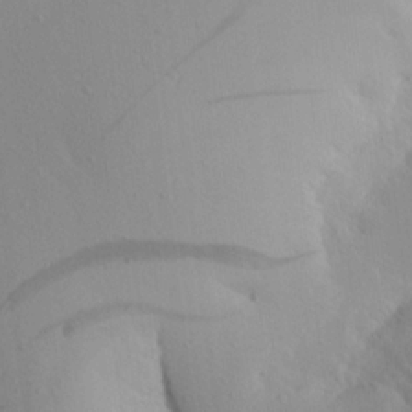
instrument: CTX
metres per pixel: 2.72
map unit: Aa
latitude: 15.1593
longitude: -143.1214
